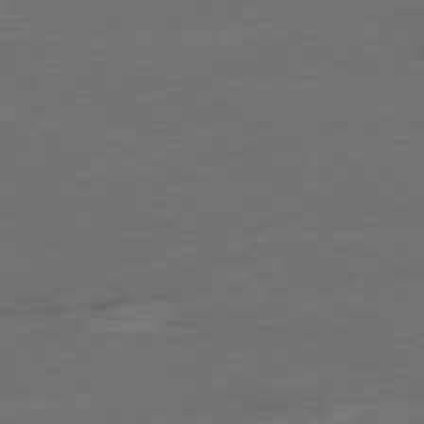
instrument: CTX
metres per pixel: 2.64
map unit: Ap
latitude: -80.0850
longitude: -92.6112
